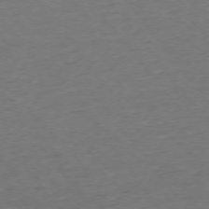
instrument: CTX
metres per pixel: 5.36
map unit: Ap
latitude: -75.2376
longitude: -84.1578
